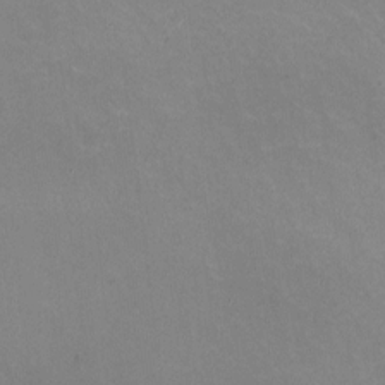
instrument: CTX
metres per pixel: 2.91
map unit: HNhu
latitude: -0.5763
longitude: -2.3656
